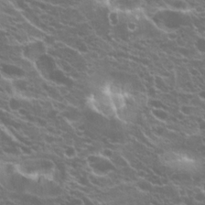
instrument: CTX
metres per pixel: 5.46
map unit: Hto
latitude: 20.3656
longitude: -35.1781
